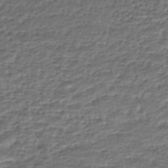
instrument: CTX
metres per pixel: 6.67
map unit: HNhu
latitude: -46.1983
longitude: 105.5777
